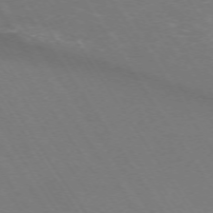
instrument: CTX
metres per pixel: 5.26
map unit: Hpe
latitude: -72.6140
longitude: 11.6344
